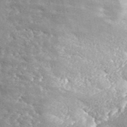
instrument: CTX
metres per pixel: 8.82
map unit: eHh
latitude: 42.5546
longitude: -89.7261
